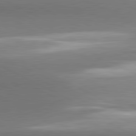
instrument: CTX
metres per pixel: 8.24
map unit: lApd
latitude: 81.3293
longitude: 154.6519
